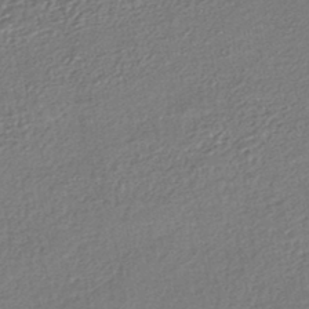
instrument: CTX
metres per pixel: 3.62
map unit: HNhu
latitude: -47.0297
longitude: 102.1039
